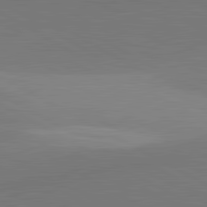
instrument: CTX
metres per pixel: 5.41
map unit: lApd
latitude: 81.8205
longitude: 135.1998
